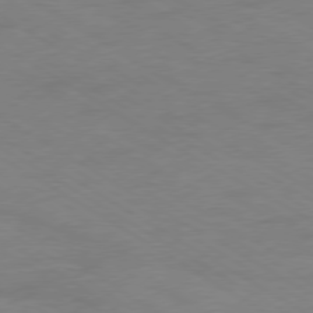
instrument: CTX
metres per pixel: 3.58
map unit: Ap
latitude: -76.9353
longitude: -76.1766
